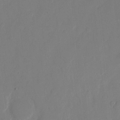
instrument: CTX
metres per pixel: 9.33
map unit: eHh
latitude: 10.0822
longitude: -67.8394
